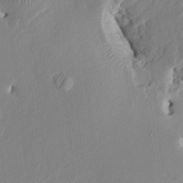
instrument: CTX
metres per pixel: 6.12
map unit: HNhu
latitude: 3.8016
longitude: -4.6301
